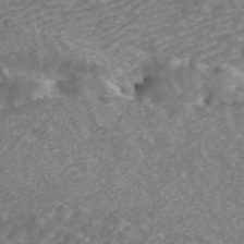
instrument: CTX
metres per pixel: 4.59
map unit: ANa
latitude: 43.2159
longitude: 25.4454
